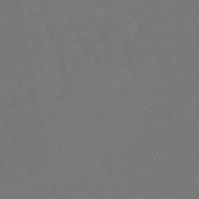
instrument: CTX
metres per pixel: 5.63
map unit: eHb
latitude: -50.2739
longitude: 78.1983
